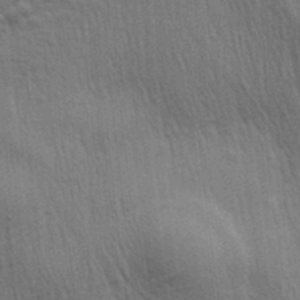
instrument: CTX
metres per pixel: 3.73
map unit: Aa
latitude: 27.8583
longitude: -140.2711
